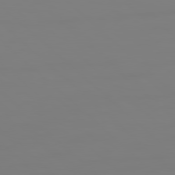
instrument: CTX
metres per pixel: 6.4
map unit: Hpe
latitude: 78.6302
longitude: 178.9730
